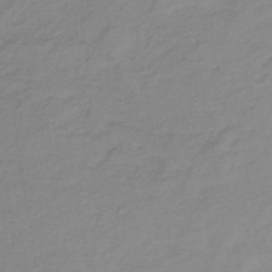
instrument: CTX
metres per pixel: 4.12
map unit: lHb
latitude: -35.8611
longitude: 71.7856
